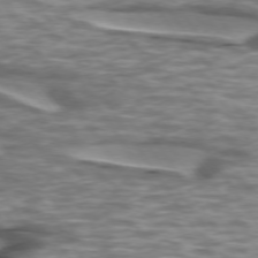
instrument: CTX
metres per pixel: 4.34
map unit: lApd
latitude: 74.5735
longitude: -57.1214
